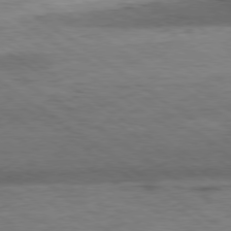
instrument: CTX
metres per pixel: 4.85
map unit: Hpe
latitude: -79.4454
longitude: 9.5966
